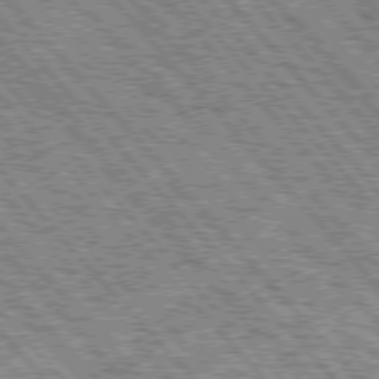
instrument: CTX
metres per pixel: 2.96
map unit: Hpe
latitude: 75.5938
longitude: -126.5546
